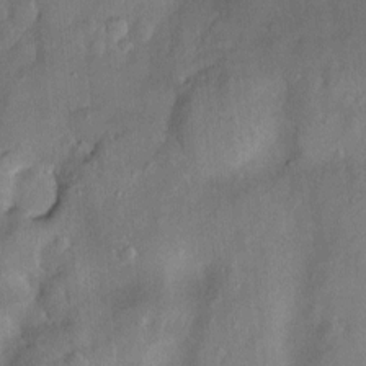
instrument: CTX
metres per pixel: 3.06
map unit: Hve
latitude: -11.4832
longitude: 175.4643
